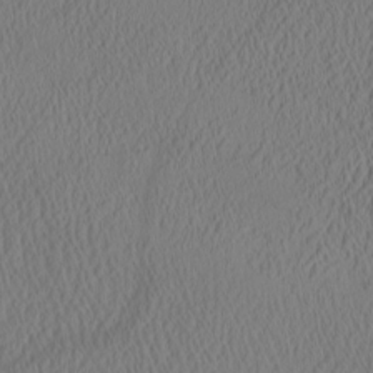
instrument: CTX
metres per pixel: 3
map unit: eHh
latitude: -3.6154
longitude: 16.1984
